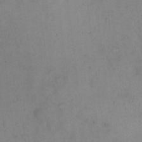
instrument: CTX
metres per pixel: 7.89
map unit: eHh
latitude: 21.0648
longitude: -61.6694
